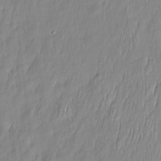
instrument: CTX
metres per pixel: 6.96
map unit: Htu
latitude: -5.9367
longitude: 174.7463
